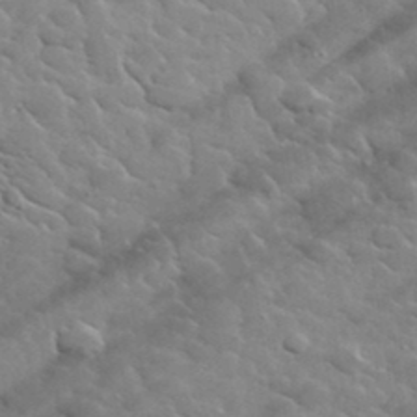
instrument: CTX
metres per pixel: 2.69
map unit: lHvf
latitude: 37.0837
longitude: -90.3089
